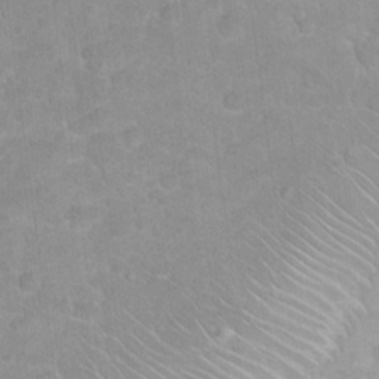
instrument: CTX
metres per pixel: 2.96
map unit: Nhu
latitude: 17.2915
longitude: -32.0633
